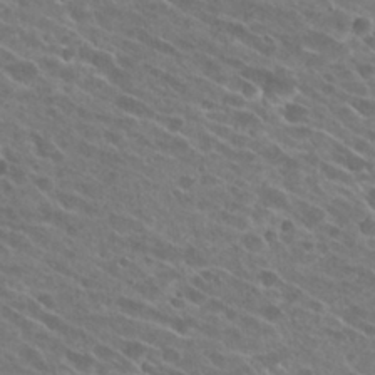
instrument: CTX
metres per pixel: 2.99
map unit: Hto
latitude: 26.5546
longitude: -42.0633
